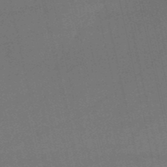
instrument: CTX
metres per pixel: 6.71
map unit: HNb
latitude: -51.1809
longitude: -40.9135
